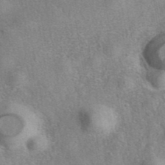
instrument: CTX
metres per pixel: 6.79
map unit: eAb
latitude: 40.2900
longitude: 107.5588
